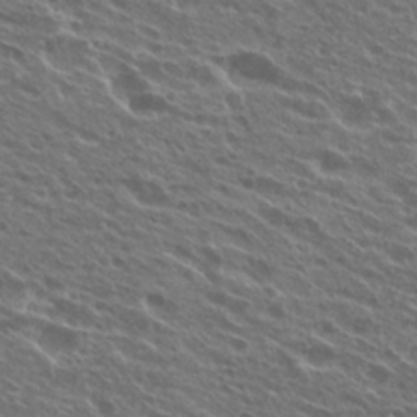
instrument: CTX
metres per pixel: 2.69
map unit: Hto
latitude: 24.9702
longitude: -39.9150
